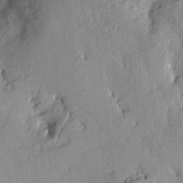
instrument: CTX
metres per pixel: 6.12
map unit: eHh
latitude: 4.8191
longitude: -69.4238
